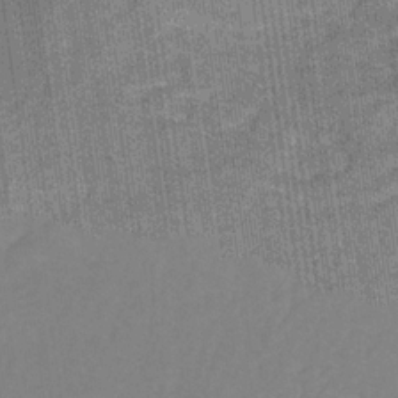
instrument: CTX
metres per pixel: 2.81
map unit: eHb
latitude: -30.7463
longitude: 64.2173
